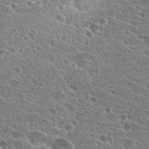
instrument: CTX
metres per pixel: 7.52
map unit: Hto
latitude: 26.5735
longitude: -45.7638
